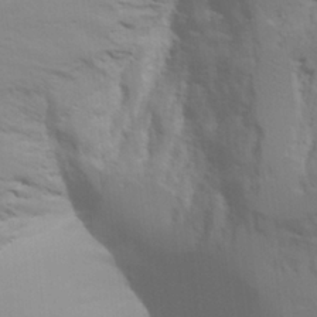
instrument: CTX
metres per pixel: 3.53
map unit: Aa
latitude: 27.0648
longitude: -131.5183
